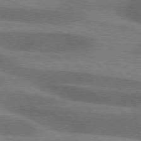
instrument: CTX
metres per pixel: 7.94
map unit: lApd
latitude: 76.3278
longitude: -61.9906
